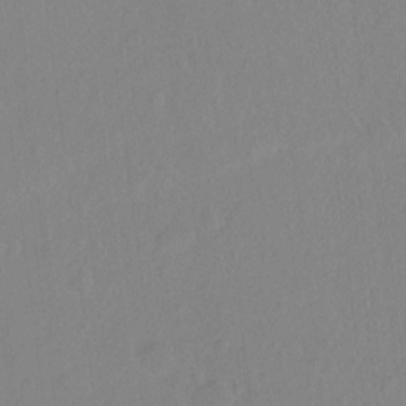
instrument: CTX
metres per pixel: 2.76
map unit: Hto
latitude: -7.4265
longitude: -38.2145
